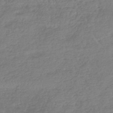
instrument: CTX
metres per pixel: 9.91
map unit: lHb
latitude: -44.5574
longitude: 71.7100
